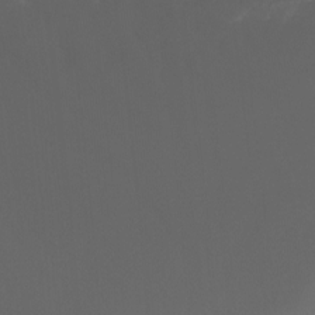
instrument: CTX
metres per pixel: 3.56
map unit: Ht
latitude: -15.5399
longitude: -42.7624
